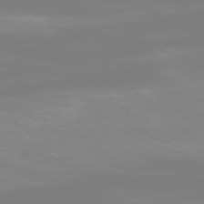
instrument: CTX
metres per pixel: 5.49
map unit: Hpe
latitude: 77.6127
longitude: -134.1577
